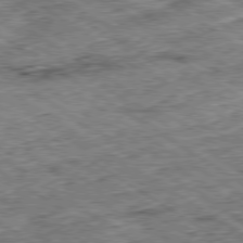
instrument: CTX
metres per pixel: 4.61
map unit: Ap
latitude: -79.7855
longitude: -49.4237
